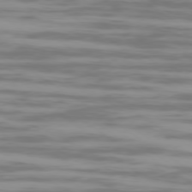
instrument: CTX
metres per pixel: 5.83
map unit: Ap
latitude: -79.3320
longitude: -102.6301
